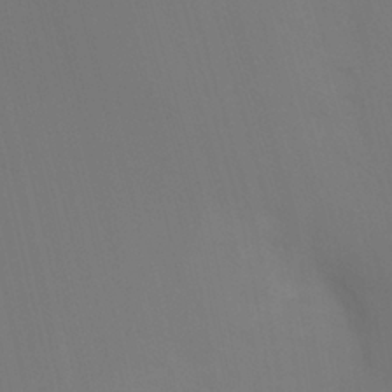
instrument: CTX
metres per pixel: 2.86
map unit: Ht
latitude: -12.1984
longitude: -48.2900
